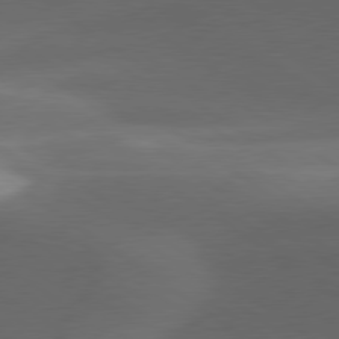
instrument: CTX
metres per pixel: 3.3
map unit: lApd
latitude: 79.4427
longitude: -49.3293
